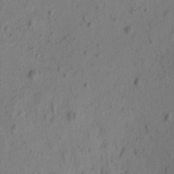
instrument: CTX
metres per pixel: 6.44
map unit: eHh
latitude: -1.5399
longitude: 16.7086
